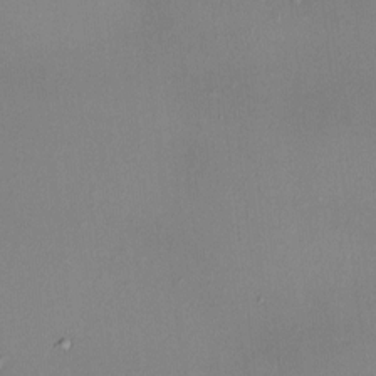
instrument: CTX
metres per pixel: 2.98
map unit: HNhu
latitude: 5.3859
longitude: 7.0108
